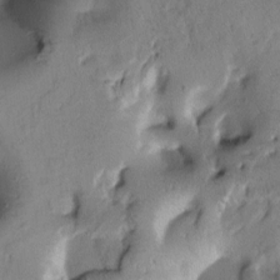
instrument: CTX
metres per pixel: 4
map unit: Htu
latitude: -0.5763
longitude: 170.7463
